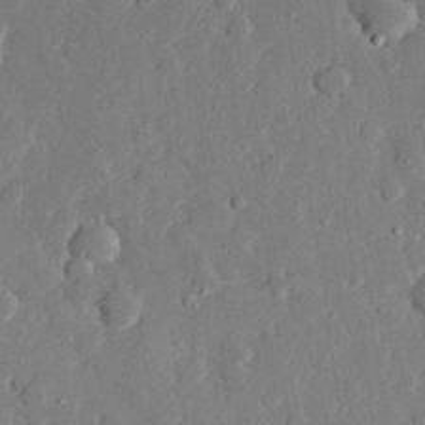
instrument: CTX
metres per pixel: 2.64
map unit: eHh
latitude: 28.7624
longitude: -79.9150
